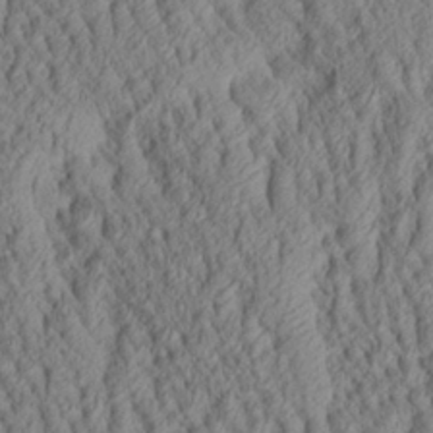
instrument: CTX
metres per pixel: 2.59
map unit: Aa
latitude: 26.2145
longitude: -135.5560
